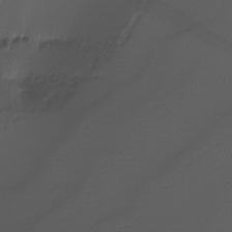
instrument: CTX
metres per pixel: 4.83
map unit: Nhu
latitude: -4.1416
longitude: -93.5182
